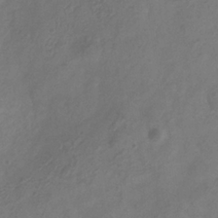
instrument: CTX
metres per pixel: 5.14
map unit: Hve
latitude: -34.4251
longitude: 90.2551
